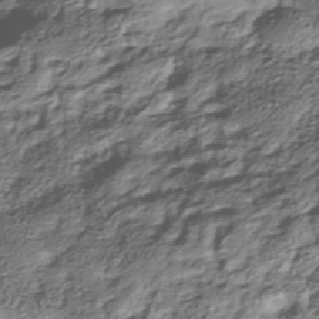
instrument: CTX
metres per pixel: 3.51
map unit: Nhe
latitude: -38.3684
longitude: -147.8773
